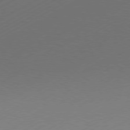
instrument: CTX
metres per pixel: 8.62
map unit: Hpe
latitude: -80.9164
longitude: 14.0661
